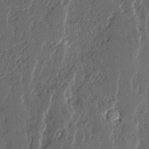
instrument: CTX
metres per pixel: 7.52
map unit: Ave
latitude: 14.1767
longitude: -136.7435
